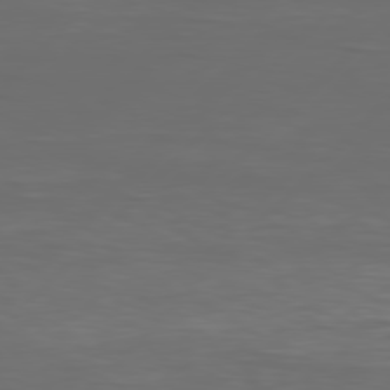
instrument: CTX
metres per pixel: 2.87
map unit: Hpe
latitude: 77.6882
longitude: -123.2726
